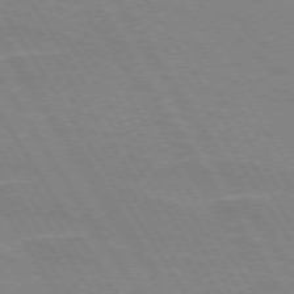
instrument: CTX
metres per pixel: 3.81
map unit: lApd
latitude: 73.0648
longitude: -56.4223
